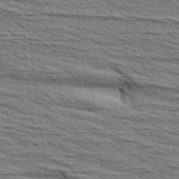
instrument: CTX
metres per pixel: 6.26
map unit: Aa
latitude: 6.1578
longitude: -136.5546
